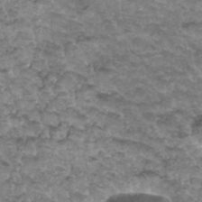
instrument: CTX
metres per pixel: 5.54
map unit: Hto
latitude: 33.9906
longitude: -47.6127
